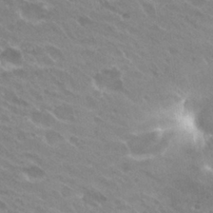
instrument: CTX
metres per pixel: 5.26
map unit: Hto
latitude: 27.2348
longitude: -35.5371
